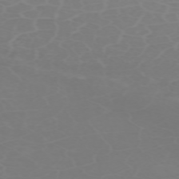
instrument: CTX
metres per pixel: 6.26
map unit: Nhu
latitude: -68.5384
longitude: 38.8786
